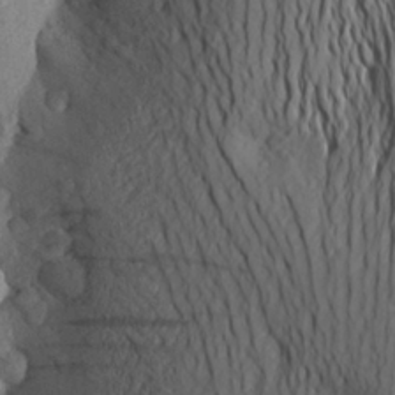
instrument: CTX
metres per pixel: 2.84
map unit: Aa
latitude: 26.0633
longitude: -144.7624
